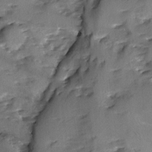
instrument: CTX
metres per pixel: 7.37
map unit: Ave
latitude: -9.5399
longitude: -117.6127
